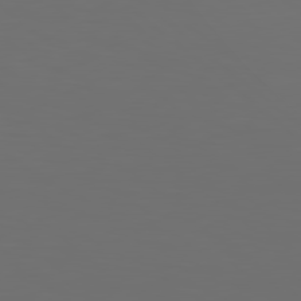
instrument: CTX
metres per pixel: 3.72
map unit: Hpe
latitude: 78.9325
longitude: -163.1592
